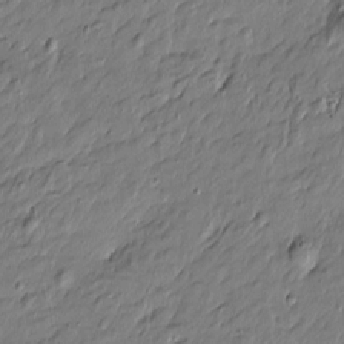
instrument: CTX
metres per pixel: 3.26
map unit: Htu
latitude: -7.2565
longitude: 177.9556
